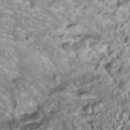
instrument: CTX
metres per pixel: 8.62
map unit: ANa
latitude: -37.9556
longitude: 97.5021
